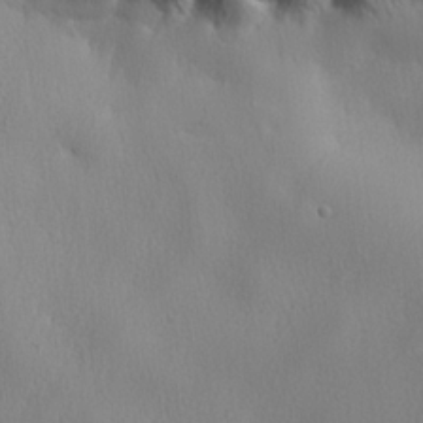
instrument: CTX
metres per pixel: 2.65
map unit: lHvf
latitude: 22.3278
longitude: 141.9556
